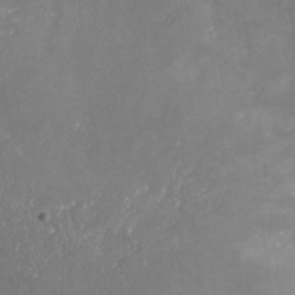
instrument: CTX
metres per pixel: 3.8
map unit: Nhu
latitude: -25.5777
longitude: -57.1781
